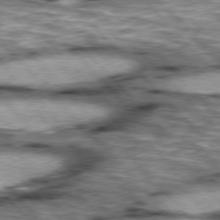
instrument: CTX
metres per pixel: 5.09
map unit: lApd
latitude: 76.4979
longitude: -50.3845
